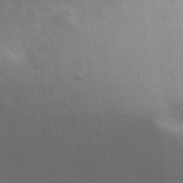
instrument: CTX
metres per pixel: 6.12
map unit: eHh
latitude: 33.4426
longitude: -70.3278
